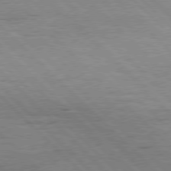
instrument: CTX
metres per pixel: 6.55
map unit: Hpe
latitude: 77.0458
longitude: -127.6316
